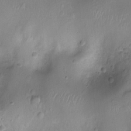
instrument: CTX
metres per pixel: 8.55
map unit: Ht
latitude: -8.2739
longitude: -21.1403
